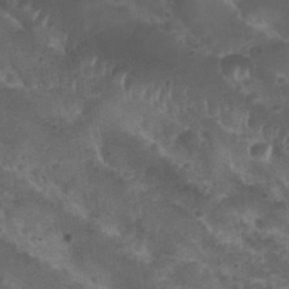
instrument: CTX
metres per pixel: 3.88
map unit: Nhu
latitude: 28.7624
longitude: -55.2348
